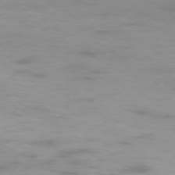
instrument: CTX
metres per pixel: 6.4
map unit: Hpe
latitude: -73.7100
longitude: 4.4062
